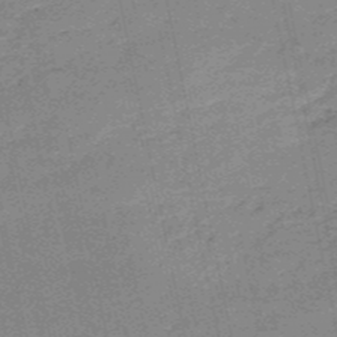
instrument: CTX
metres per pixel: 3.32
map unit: HNb
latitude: -53.4643
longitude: -47.4616
